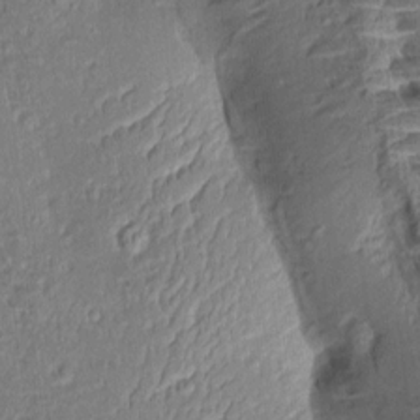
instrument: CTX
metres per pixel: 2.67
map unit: Aa
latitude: 8.6869
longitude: -133.1592
